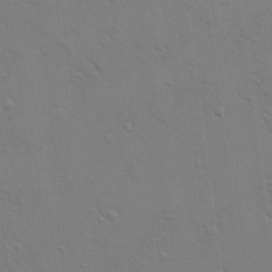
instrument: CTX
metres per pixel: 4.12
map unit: eHh
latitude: 17.0647
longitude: -66.5923
